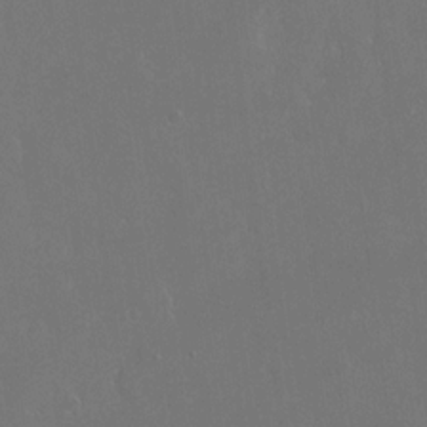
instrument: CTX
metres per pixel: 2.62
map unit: eHh
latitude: 15.5560
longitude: -71.9339
